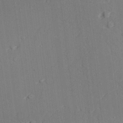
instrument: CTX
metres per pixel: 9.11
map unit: lAvf
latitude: 28.0633
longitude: -109.0647
